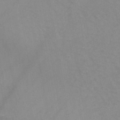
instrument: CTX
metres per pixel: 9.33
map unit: HNb
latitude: -44.6141
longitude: -40.9513
